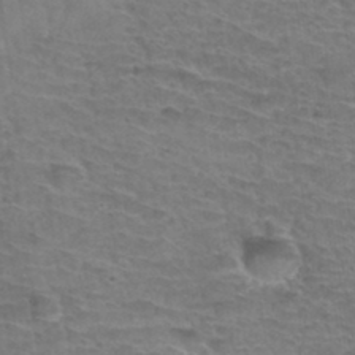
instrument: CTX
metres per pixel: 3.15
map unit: Hto
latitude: 34.8569
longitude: -44.2333
